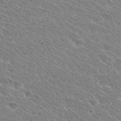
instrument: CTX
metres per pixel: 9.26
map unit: Hto
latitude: 27.4427
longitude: -39.5560
